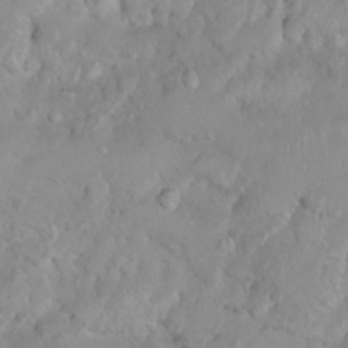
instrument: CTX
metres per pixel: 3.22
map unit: Ht
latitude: 3.6316
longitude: -27.4427
